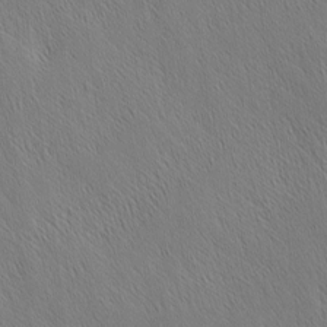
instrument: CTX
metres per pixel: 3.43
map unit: Nhu
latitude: -4.0472
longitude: -151.1025
